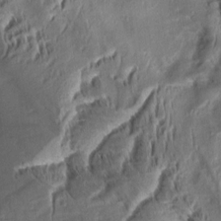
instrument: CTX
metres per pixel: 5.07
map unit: Aa
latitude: 8.8947
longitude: -133.2348
